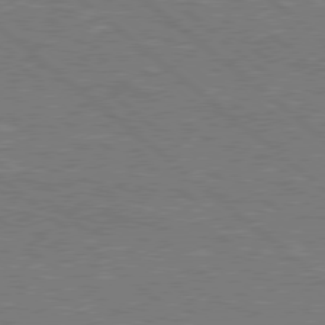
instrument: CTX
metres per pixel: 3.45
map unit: Hpe
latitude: 78.0822
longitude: -153.4805
